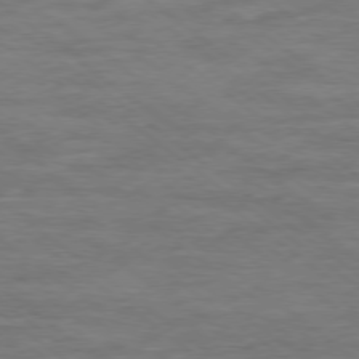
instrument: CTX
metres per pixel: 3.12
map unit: Ap
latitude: -78.9163
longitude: -102.4790
